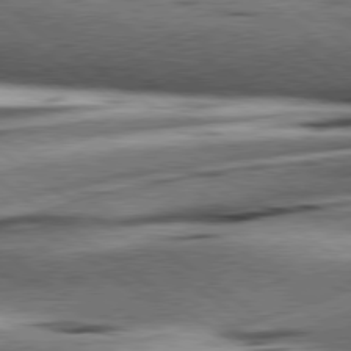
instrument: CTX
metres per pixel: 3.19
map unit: Hpe
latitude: 79.0459
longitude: -154.7813
